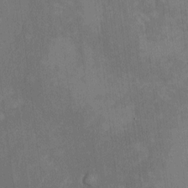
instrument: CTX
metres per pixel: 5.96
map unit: HNhu
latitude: -1.1620
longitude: -7.3482
